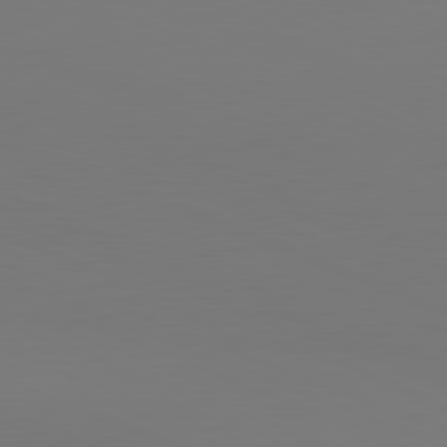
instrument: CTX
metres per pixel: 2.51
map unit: lApd
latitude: 81.7450
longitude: 146.0472
